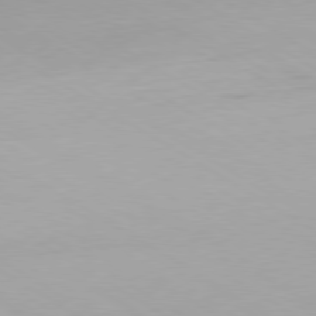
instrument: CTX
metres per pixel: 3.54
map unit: Ap
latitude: -80.3495
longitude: -61.8394
